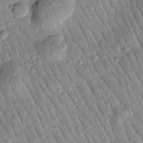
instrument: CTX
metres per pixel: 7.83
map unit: Htu
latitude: -1.2376
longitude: 173.6533
